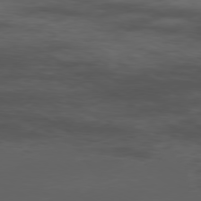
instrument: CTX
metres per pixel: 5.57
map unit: Ap
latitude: -80.0283
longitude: -92.9513
